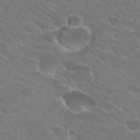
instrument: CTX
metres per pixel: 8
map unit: Hto
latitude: 24.9513
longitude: -38.2333
